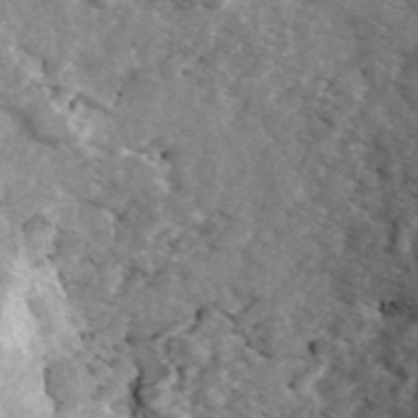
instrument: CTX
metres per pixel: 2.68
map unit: ANa
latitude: 45.6127
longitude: 30.4251
